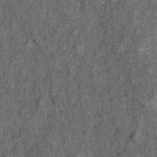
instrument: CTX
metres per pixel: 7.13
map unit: Ht
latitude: 8.5168
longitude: -37.6505
